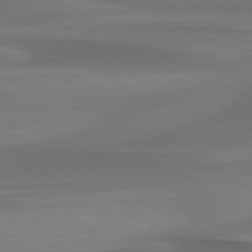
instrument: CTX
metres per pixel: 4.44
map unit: lApd
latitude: 79.6505
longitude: -86.7435
